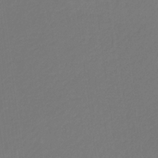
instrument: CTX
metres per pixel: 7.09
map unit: eHb
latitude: -30.5762
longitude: 64.5007
